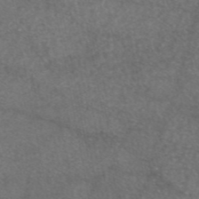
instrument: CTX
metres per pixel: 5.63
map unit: eAb
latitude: 46.8569
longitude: 107.7856
